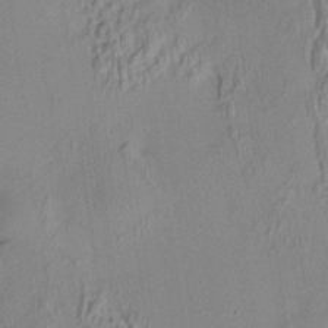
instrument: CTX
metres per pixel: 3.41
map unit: HNhu
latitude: 6.9514
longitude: 13.4643
